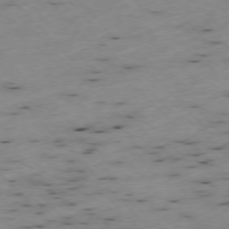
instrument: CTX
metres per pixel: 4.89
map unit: Ap
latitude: -77.0864
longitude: -60.4223
